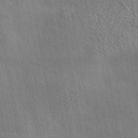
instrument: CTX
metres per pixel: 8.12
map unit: eAb
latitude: 43.0270
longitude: 113.7667
